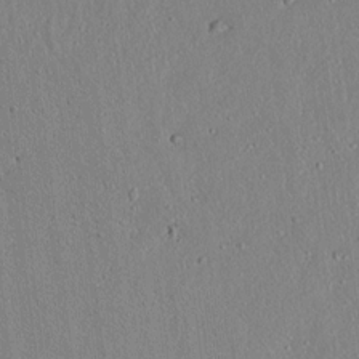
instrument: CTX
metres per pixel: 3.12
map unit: lAvf
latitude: 7.2537
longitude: 167.9745
